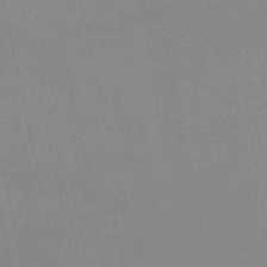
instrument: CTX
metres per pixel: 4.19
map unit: lHb
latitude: -45.6722
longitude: 58.8219
